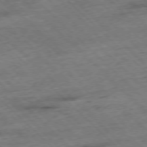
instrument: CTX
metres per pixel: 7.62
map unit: Hpe
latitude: -77.3132
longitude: -15.1781
